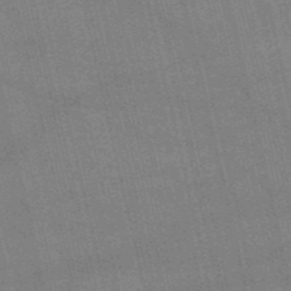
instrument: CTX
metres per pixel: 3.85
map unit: HNb
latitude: -52.9919
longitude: -40.7624
